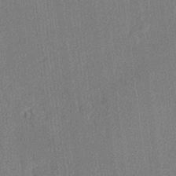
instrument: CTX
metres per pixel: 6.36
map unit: lHvf
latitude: 20.4979
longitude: 141.4832
